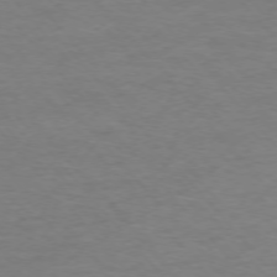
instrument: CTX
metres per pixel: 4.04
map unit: Ap
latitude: -76.1039
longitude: -83.5749
